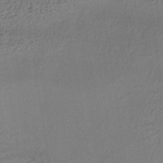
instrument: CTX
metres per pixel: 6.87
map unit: lHb
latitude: -35.2187
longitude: 63.6344
